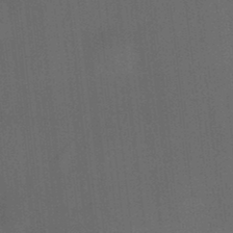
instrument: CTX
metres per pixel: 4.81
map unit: HNhu
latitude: 12.4601
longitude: 10.9542
